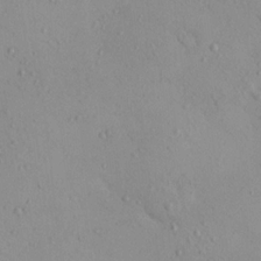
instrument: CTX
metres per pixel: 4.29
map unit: eHh
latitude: -0.1417
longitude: 17.8045
